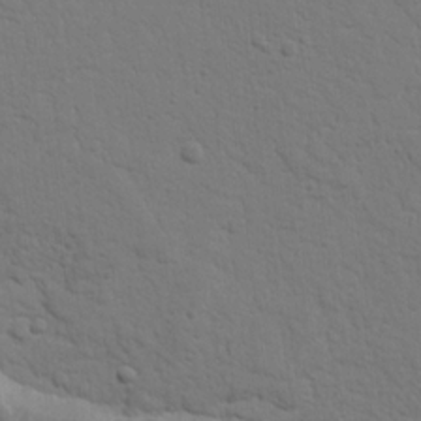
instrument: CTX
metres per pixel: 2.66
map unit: Nhu
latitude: 17.8772
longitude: -78.6869
